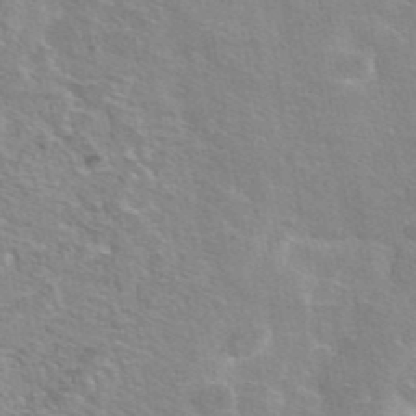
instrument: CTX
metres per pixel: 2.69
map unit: eAb
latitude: 44.9136
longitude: 106.6897
